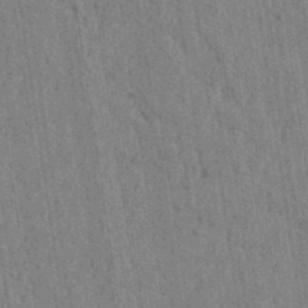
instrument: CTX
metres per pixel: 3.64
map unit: lAvf
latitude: 6.1767
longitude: 164.3496
